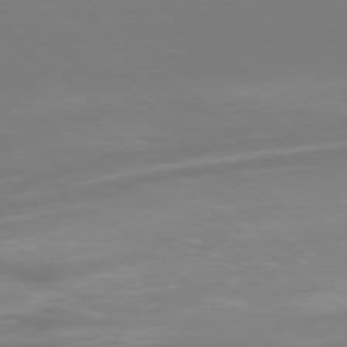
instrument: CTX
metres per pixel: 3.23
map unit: Ap
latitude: -78.2739
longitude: -94.9136
